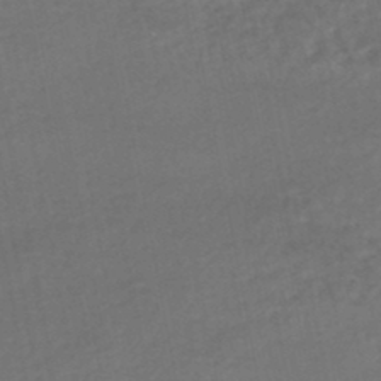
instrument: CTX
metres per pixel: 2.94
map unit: HNhu
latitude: -47.8989
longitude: 98.0094
